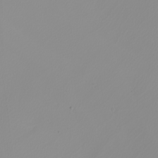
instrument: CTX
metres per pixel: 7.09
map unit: Nhu
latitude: -8.4440
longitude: -95.2537
